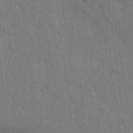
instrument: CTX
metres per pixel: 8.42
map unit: Nhu
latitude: 14.2901
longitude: -30.5924
